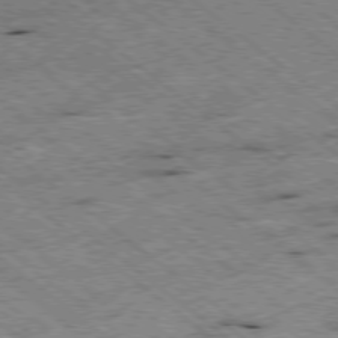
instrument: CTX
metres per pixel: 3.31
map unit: Ap
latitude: -78.7085
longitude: -50.9891
